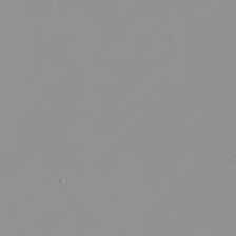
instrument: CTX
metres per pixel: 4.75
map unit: Nhu
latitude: -8.3306
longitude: -95.2726
